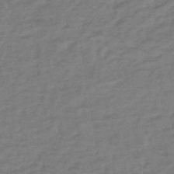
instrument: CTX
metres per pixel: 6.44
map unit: lHb
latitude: -40.9919
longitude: 75.3888
